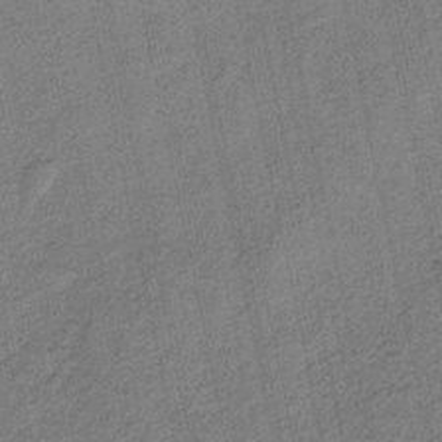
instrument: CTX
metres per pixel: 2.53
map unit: HNb
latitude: -35.9745
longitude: 56.0850
